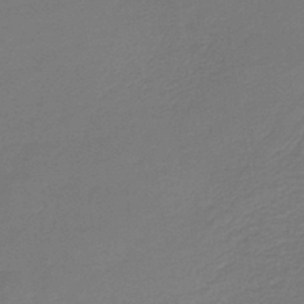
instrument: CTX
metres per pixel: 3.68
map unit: lHb
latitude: -42.9919
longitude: 60.0661
